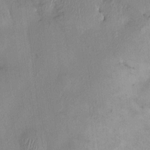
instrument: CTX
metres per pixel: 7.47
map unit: HNhu
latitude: 3.6883
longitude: -5.1970
